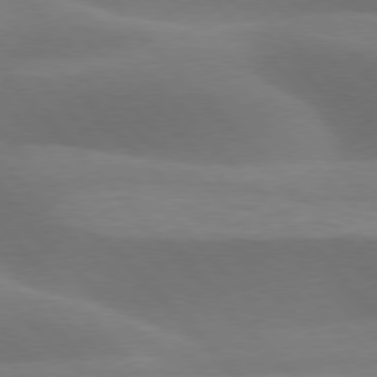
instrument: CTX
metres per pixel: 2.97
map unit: lApd
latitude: 76.8947
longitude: -59.1592
